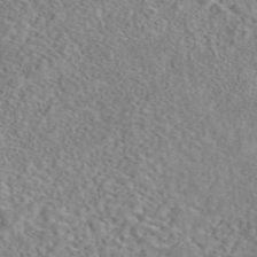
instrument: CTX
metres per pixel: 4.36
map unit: eAb
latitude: 42.3845
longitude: 110.6329
